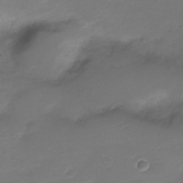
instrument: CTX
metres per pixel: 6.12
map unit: Nve
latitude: -20.6896
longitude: 104.1039
